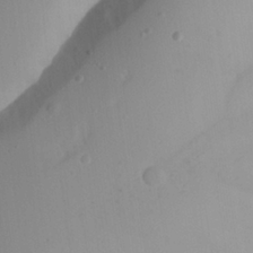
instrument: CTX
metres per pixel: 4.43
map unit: Aa
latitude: 24.6679
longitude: -132.0822
